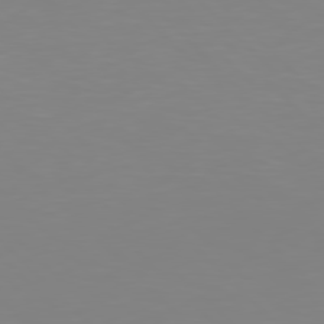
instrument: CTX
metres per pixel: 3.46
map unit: Hpe
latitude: 77.7827
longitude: -172.6112
